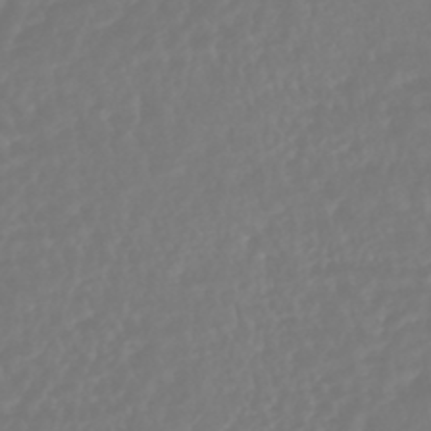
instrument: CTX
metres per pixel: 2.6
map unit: HNhu
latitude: -46.1983
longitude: 104.0661
